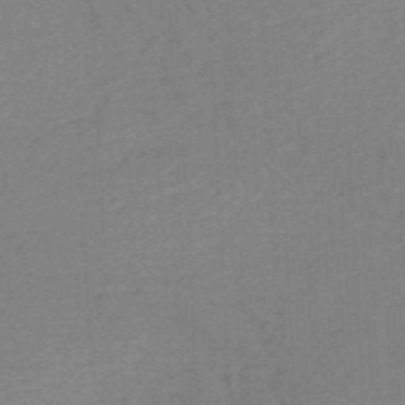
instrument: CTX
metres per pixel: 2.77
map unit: HNb
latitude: -54.6897
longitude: -46.1767
